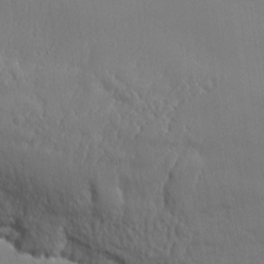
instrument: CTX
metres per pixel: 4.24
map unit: lHvf
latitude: 21.1970
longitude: 142.3306
